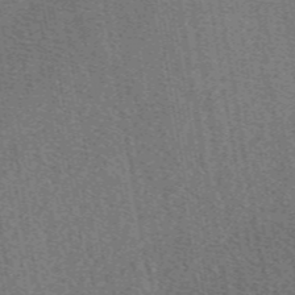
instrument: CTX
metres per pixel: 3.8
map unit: eAb
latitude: 48.4412
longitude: 104.6896
